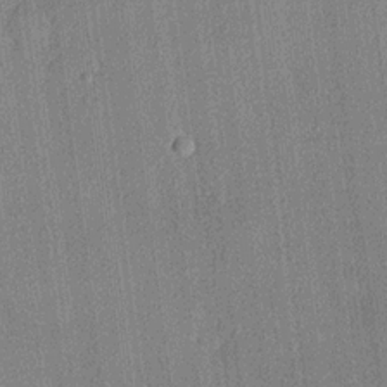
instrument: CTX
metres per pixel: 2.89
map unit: lHvf
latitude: 20.2523
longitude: 141.6155
